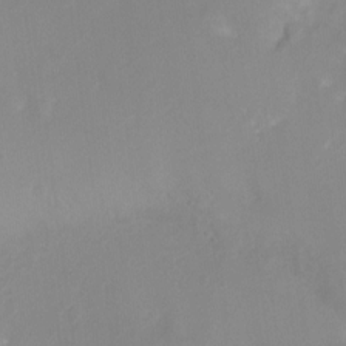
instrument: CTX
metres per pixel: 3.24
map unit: Ht
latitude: -16.9353
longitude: -45.6127
